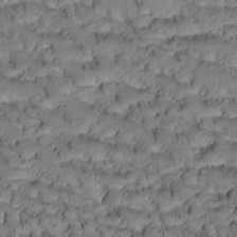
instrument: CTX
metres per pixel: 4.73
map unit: Htu
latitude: -2.9541
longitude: 173.0864
